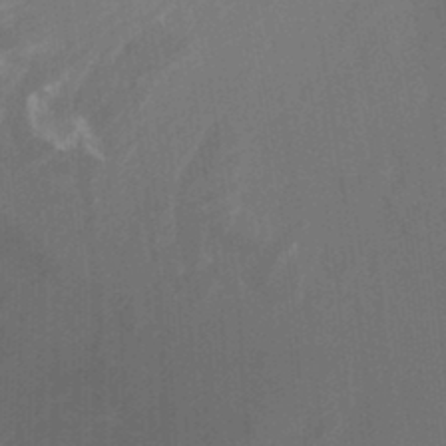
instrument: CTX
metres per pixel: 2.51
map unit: Ht
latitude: -0.1417
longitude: -17.4237
